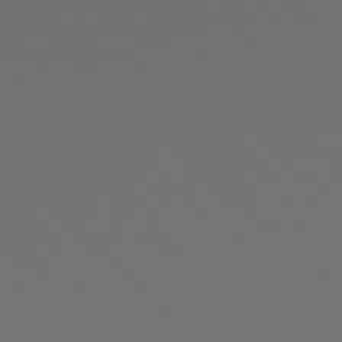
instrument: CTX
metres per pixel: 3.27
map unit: Hpe
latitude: 78.0633
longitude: -175.3482
